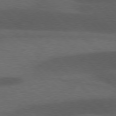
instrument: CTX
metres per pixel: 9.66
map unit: lApd
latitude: 76.7435
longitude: -60.0633
